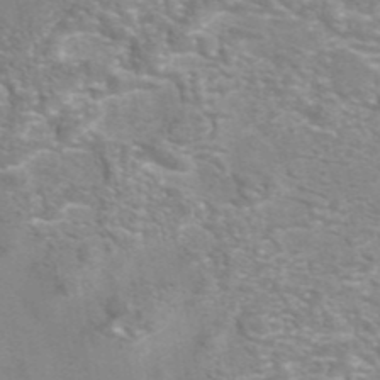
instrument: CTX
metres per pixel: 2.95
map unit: eAb
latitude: 42.0255
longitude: 106.1228
